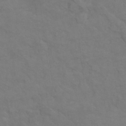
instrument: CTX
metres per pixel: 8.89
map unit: Hto
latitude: 6.3656
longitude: -35.6694
